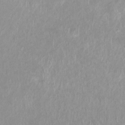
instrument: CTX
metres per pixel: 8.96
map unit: HNhu
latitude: -0.1984
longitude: -4.5924
